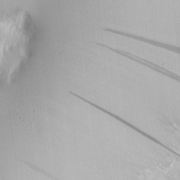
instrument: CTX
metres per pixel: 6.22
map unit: Htu
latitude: -5.2754
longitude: 174.4440
